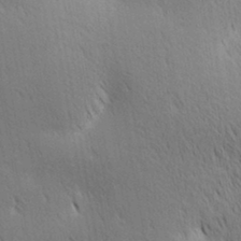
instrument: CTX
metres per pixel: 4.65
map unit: lAa
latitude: 10.8002
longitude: -107.9339
